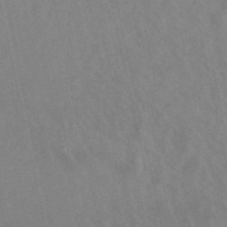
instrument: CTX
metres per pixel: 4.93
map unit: lHb
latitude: -48.7841
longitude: 72.9919
